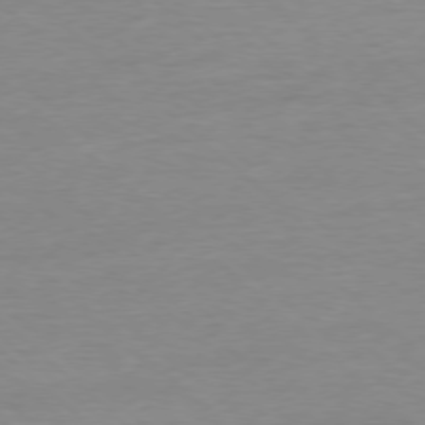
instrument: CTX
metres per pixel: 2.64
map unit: Ap
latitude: -78.1039
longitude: -87.9717
